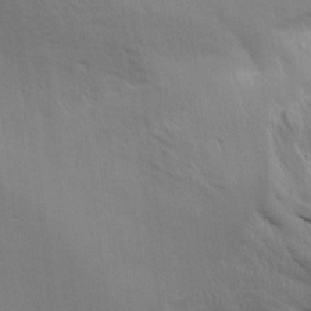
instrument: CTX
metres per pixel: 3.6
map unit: Aa
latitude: 14.8002
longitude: -147.1215
